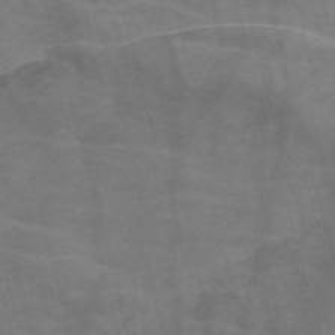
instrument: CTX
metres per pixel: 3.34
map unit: Nve
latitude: -58.5195
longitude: 64.0472
